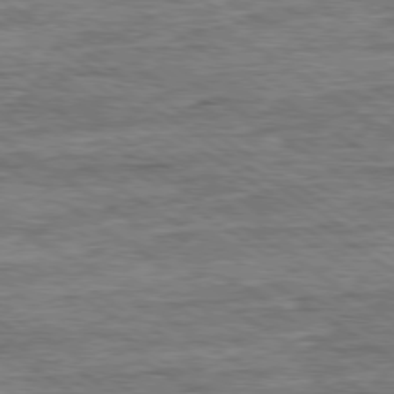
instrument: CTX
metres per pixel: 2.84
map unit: Ap
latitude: -79.7666
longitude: -78.7624
